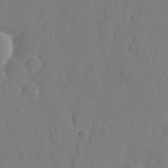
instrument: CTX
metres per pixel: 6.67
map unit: eHh
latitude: 6.4034
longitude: -68.3278
